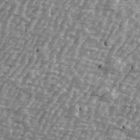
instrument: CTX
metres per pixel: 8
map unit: Ave
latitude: 40.4789
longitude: -112.4790
